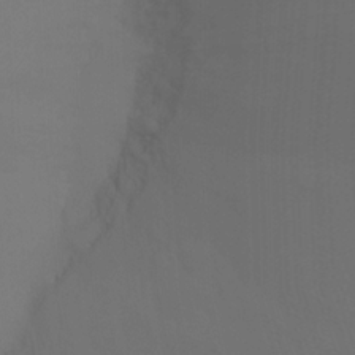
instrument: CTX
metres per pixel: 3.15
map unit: Ht
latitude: -12.3495
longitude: -48.1578
